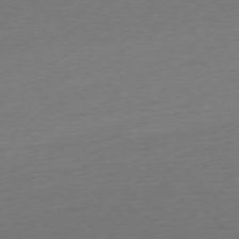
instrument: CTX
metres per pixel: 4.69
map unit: Ap
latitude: -77.2565
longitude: -68.0633
